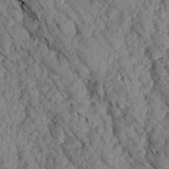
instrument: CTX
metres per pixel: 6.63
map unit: Aa
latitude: 16.8380
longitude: -145.4804
